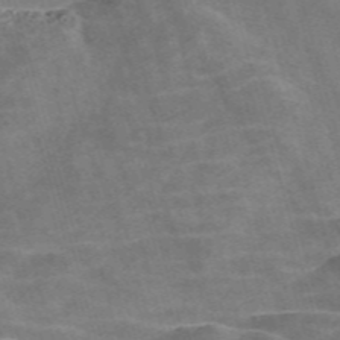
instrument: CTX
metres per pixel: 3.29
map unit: Nve
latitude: -58.2928
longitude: 64.3307
